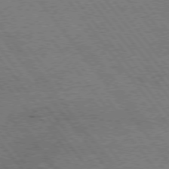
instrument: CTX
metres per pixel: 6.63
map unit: Hpe
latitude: 74.8380
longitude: -139.9339
